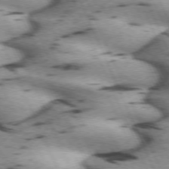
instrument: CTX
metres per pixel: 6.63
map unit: lApd
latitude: 72.5168
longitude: -54.1389
